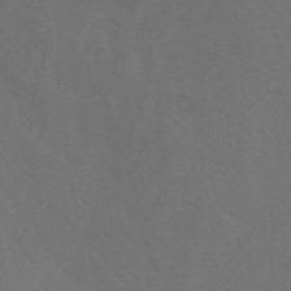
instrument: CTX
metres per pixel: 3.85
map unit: lHb
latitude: -38.7463
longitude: 73.8800
